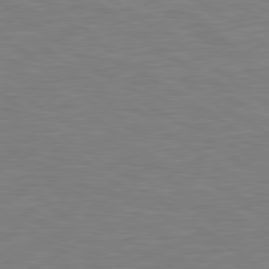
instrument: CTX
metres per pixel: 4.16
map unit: Hpe
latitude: 79.3671
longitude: -126.7813
